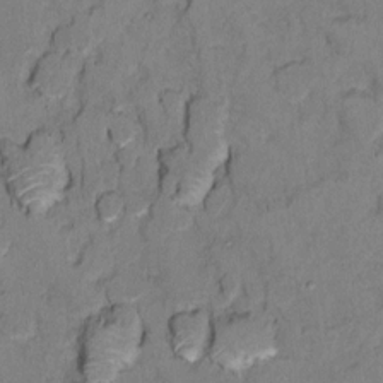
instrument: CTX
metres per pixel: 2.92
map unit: Ht
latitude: 10.9703
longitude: -33.6316
